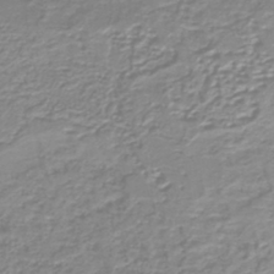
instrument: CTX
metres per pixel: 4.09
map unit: HNb
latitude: -40.4629
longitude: 49.6722
